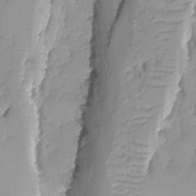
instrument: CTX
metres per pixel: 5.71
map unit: Ave
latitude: -9.1431
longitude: -117.0081
